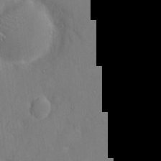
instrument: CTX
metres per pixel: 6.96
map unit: eHh
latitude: 6.4601
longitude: -68.1389
